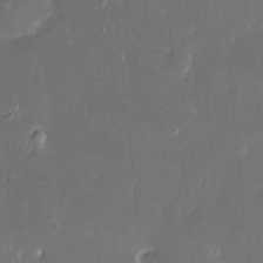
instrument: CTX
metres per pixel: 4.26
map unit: HNhu
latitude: 2.2522
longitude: 8.9164
